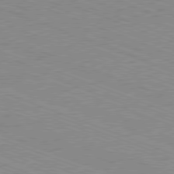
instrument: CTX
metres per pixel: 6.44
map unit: Ap
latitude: -81.4266
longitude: -74.1200
